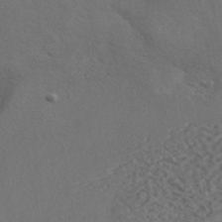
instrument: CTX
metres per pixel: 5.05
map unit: ANa
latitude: 41.9906
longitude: 54.5007
